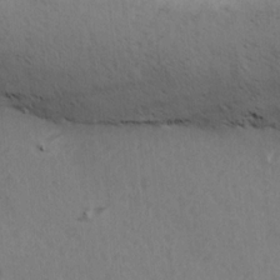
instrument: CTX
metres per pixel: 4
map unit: Ave
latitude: 14.6302
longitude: -105.3482
